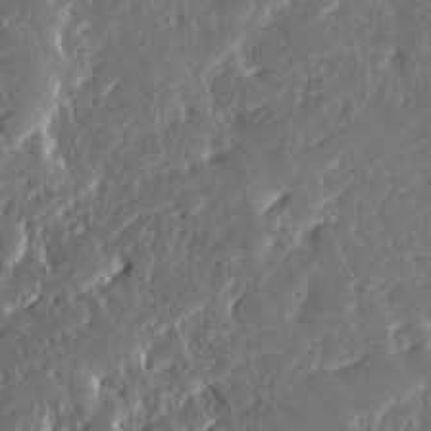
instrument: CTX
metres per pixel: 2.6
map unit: Ave
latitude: 15.2159
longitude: -139.0647
